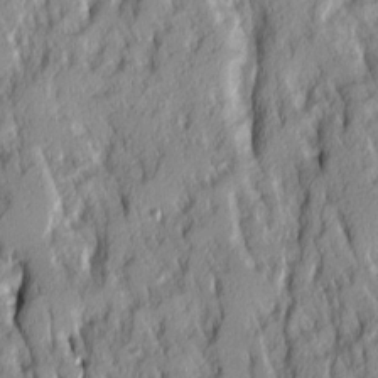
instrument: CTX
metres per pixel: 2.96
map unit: Ave
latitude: 14.3279
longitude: -132.5924
